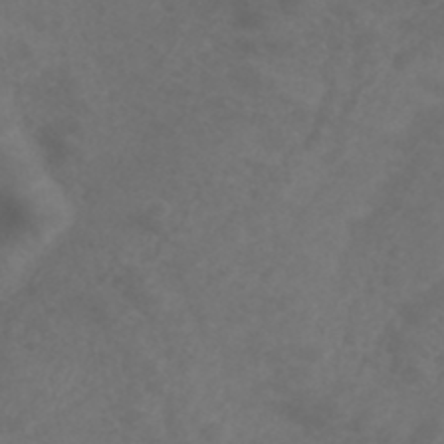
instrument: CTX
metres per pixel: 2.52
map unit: ANa
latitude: 38.7435
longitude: 23.8234
